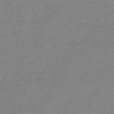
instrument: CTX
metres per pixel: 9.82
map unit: HNhu
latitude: -44.9920
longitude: 93.7100
